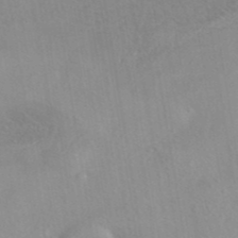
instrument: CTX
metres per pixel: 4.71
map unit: eAb
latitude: 40.5167
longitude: 106.5007
